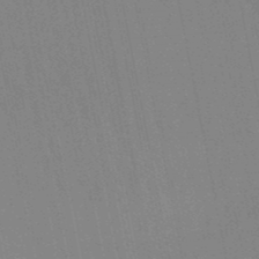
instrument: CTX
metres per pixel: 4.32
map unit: lHb
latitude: -48.6330
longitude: 67.1620
